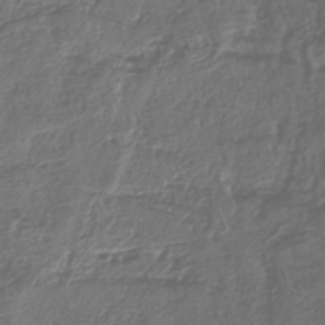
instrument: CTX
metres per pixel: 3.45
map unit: lHb
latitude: -43.4832
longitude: 76.2173
